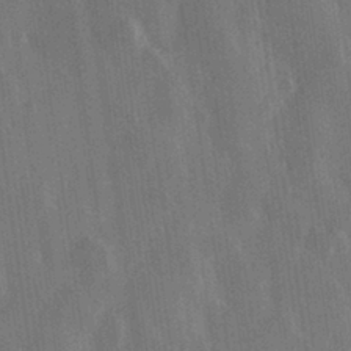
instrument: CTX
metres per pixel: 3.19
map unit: Hve
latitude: 28.7057
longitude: 147.3509
